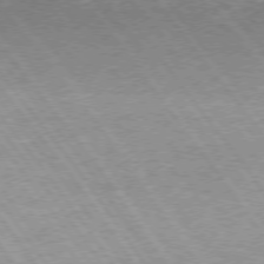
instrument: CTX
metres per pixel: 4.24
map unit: Hpe
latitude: 73.1781
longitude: -141.5560
